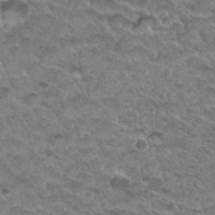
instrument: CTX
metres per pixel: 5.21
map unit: Hto
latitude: 32.1956
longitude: -48.3656
